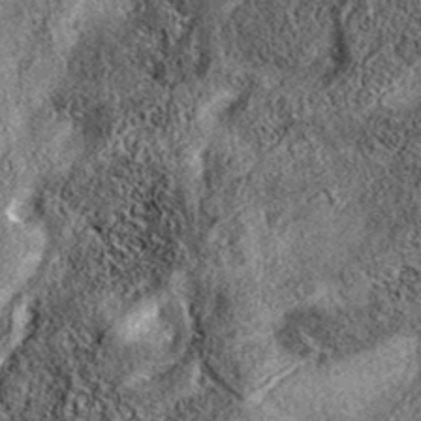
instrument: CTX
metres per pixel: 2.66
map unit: eAb
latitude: 37.0458
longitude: 108.0472
